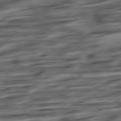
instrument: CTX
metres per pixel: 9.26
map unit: Hpe
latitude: -79.0675
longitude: -17.3482
